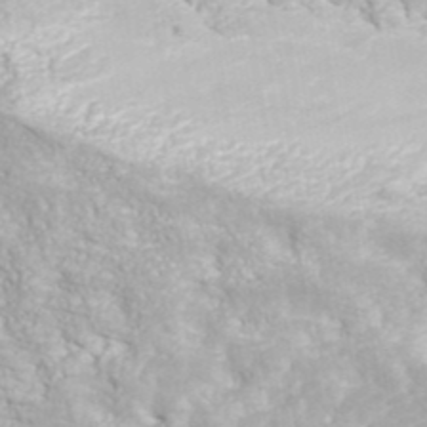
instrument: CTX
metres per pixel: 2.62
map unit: ANa
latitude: 40.3845
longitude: 24.6140
